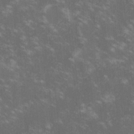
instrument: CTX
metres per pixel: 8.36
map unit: lHvf
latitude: -14.3118
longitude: -101.5182
